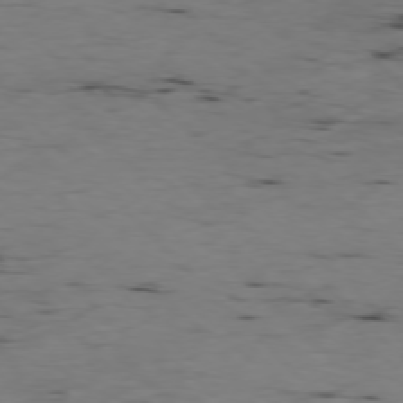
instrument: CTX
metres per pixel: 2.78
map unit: Ap
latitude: -77.1242
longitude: -89.8017
